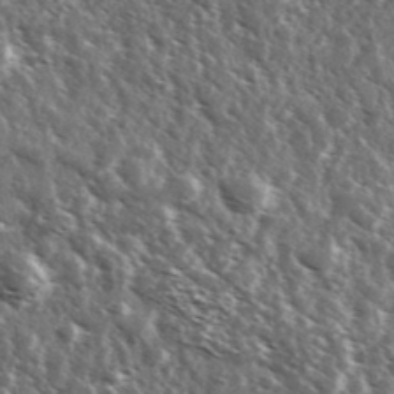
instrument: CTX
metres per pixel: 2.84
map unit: Ave
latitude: 37.4049
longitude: -108.2333
